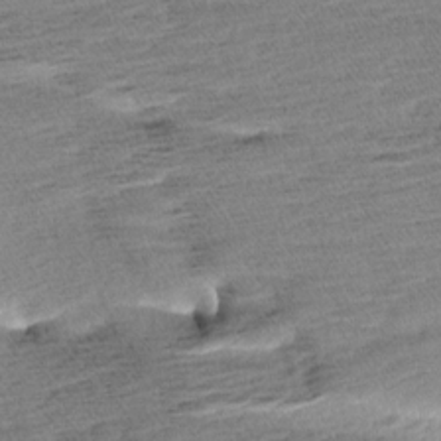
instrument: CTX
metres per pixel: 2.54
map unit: Aa
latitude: 6.8569
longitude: -137.1215
